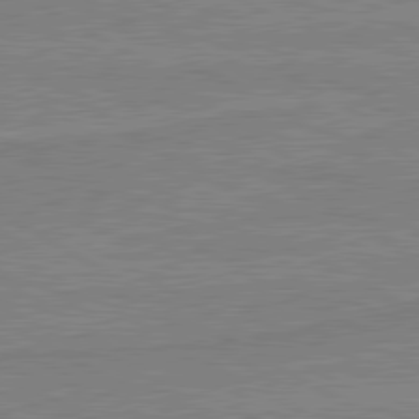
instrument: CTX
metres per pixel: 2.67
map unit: lApd
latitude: 80.3845
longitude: 168.6896
